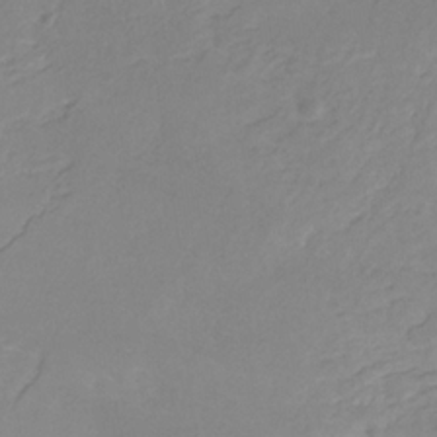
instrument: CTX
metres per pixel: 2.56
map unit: HNb
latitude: -31.7099
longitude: 61.6722
